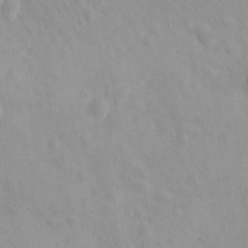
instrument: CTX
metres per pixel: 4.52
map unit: eHh
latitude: 26.2712
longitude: -65.6883
